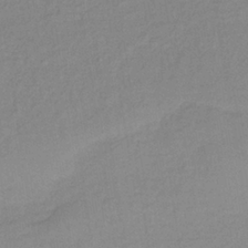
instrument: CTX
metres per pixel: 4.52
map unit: lHb
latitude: -37.1620
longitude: 69.1242
